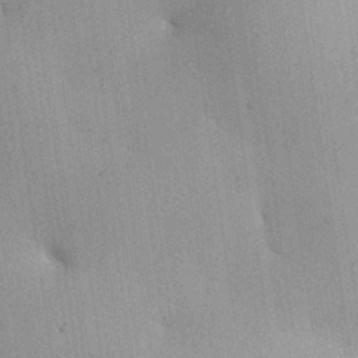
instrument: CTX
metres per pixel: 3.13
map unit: Hve
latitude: 24.9135
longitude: 150.9164
